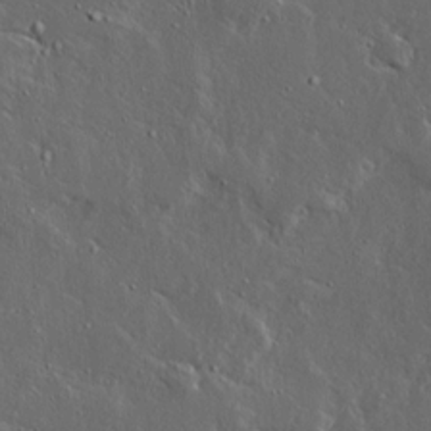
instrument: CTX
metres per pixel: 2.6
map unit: Ave
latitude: 14.6869
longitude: -138.4601
